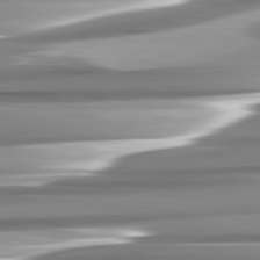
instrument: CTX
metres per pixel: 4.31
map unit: lApd
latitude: 82.5545
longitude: -140.0444
